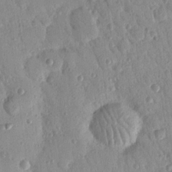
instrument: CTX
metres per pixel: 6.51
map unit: Nhu
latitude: 18.5734
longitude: -78.2334
